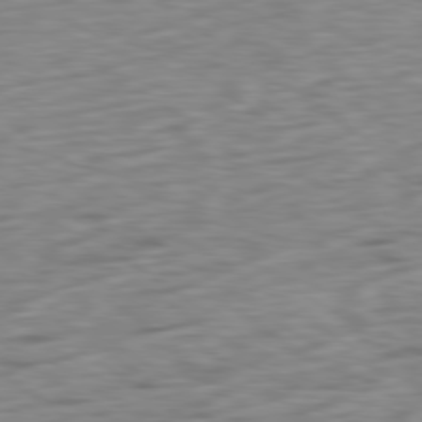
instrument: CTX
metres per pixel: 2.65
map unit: Ap
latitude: -80.3495
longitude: -70.0633
